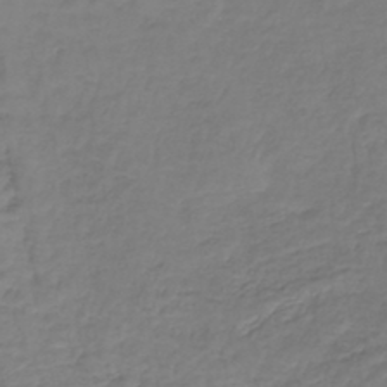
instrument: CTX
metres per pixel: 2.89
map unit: lHb
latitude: -38.4818
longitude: 62.1039
